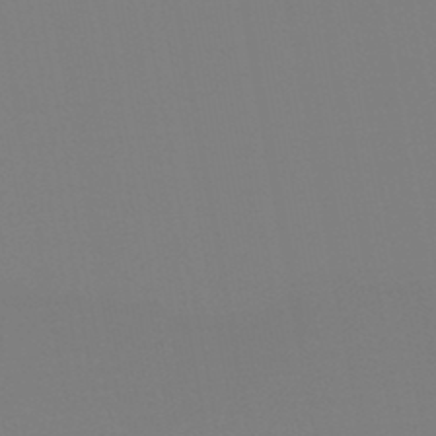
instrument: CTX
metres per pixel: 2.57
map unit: HNb
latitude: -46.2928
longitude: -44.5546
